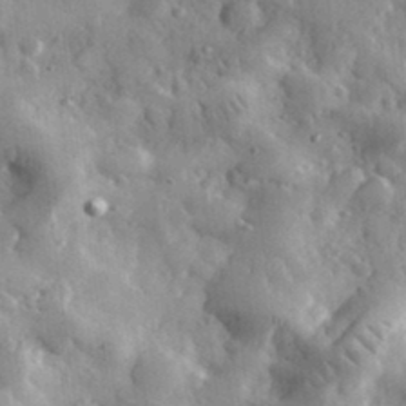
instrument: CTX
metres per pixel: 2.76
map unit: eHh
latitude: 33.4237
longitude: -69.7639
